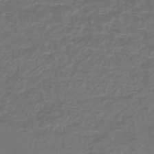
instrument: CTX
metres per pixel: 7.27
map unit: lHb
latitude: -42.7652
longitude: 64.9920
